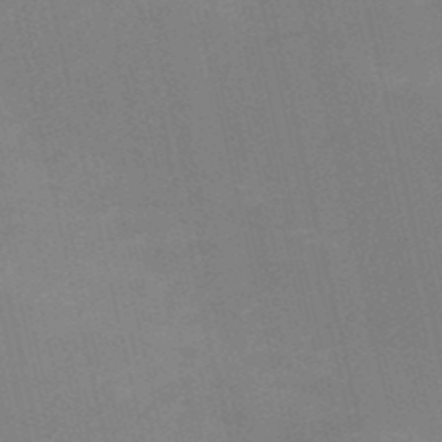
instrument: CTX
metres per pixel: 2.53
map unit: HNb
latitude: -51.9556
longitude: -45.3859
